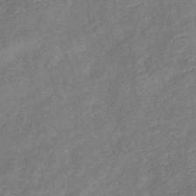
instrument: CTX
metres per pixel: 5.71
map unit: eHb
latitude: -38.1984
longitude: 75.9556
